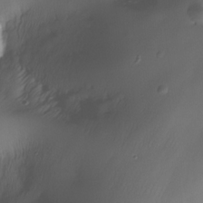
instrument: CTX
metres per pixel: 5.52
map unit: Nhe
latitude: -34.4629
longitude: -144.5168
